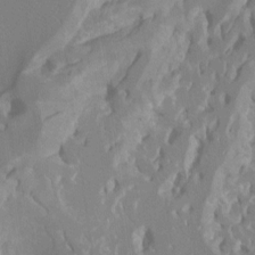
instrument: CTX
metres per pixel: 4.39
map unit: Ht
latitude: -7.3320
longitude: -28.0444
